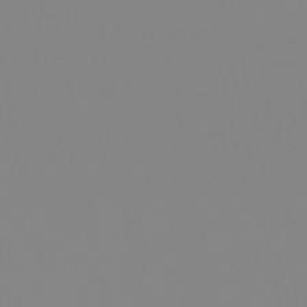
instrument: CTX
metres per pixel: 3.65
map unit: eHb
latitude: -50.2928
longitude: 73.4454
